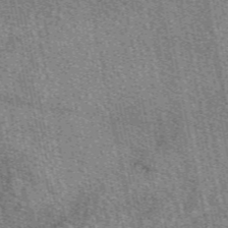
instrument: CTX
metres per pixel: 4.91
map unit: eAb
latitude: 50.4412
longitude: 114.9542
